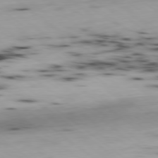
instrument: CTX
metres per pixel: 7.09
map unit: Ap
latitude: -79.1809
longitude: -73.8206
